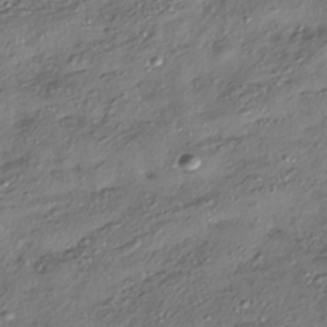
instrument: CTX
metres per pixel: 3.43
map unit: HNhu
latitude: -40.9542
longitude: 107.5210
